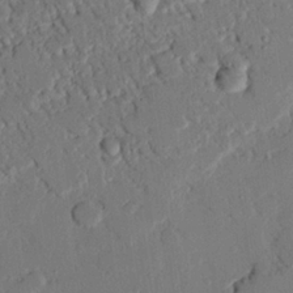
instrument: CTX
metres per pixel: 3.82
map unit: eHh
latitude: 25.7260
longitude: -80.7246
